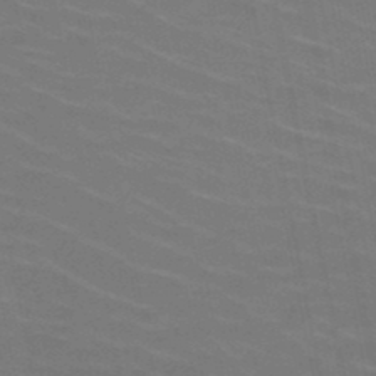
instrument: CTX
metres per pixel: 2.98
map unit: HNb
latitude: -49.5588
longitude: -48.3089
